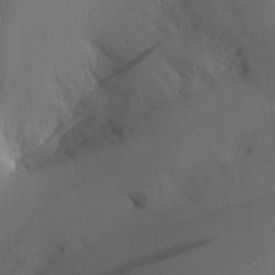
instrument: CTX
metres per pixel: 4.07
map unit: Aa
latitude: 26.3089
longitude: -131.5560
